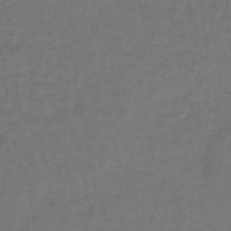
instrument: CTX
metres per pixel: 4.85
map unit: lHb
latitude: -42.8030
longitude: 65.8800
